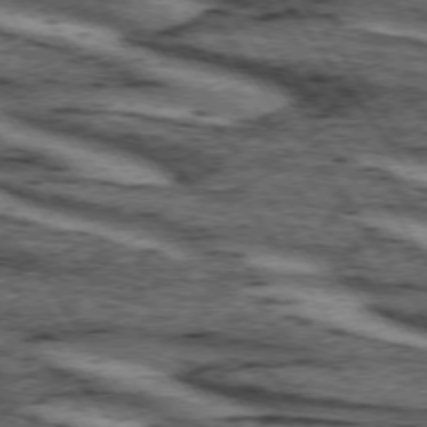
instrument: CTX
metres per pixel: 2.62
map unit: lApd
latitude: 73.8395
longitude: -73.5938
